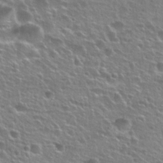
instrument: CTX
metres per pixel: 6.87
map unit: Hto
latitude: 26.1767
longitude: -50.3089
